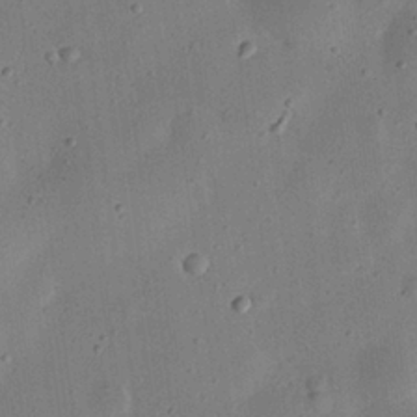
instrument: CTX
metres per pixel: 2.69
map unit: eHh
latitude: 24.6868
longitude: -69.1025
